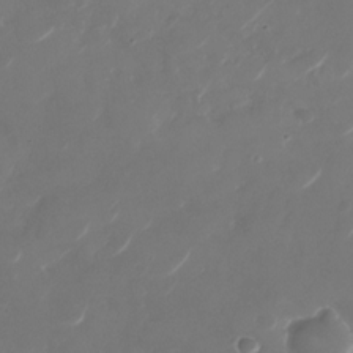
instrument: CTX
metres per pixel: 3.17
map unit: Nhu
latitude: -28.9731
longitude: -71.0647
